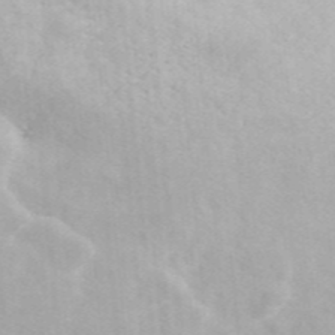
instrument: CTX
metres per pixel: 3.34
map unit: ANa
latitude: 46.4979
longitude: 26.7085
